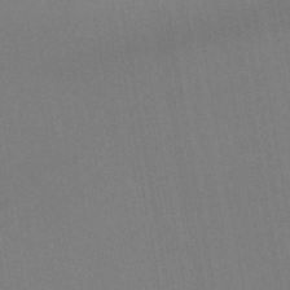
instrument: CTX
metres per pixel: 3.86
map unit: lHb
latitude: -45.1998
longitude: 67.5210
